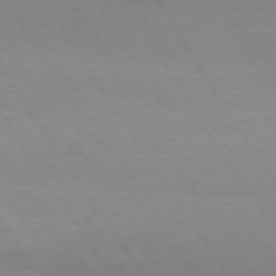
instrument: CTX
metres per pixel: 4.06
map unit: Hpe
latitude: -74.5952
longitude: 8.2361
